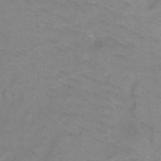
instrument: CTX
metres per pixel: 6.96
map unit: Ht
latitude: -0.3496
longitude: -33.0081
